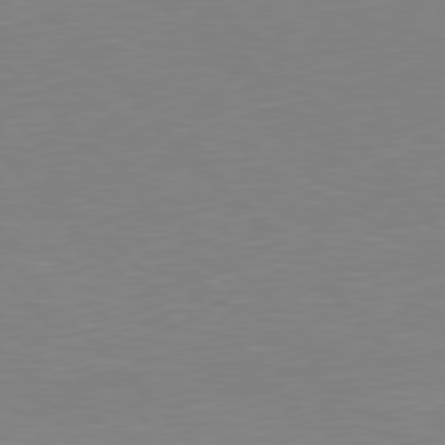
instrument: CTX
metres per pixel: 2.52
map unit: Hpe
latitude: 77.4804
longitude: -174.4790
